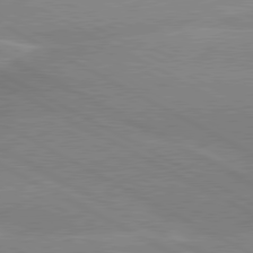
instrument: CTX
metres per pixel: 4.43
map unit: lApd
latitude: 80.1578
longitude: -135.3670
